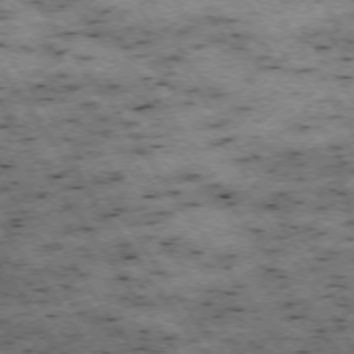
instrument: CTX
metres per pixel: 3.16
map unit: Hpe
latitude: -74.2740
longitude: 3.6532
